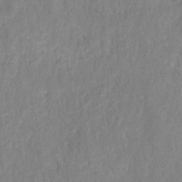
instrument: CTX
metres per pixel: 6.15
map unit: HNhu
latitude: -28.0472
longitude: 73.8989
